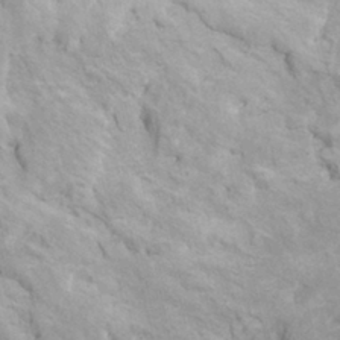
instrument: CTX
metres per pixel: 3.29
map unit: Hto
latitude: 7.2159
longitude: -34.3278
